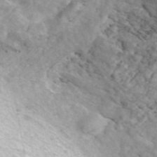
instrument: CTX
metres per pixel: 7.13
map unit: ANa
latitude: 45.9150
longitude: 23.0109
